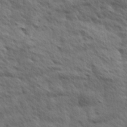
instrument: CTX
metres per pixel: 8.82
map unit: Hve
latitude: 31.5183
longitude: 149.3510
